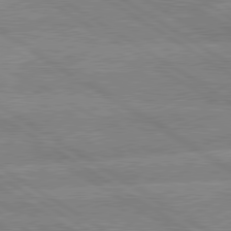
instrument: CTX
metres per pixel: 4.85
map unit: lApd
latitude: 79.7828
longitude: -133.0270
